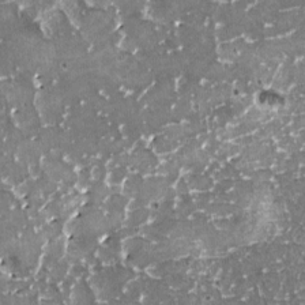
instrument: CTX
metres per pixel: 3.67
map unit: HNhu
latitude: 0.7057
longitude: 6.6329
